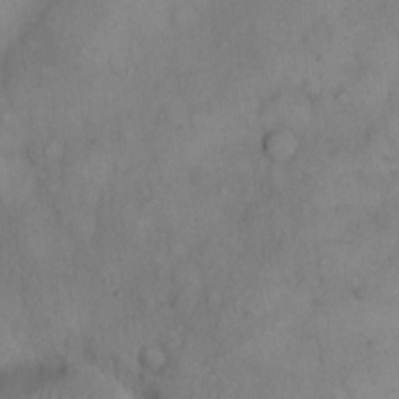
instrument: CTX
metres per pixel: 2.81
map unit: eHh
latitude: 14.8380
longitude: -67.7449
